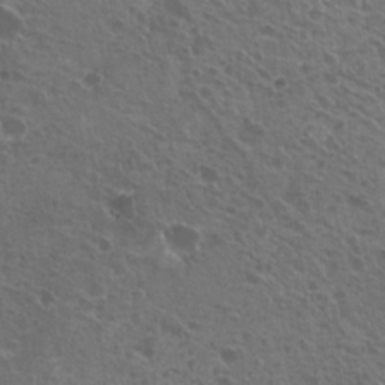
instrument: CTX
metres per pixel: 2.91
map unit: Nhu
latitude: 21.6127
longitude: -30.8191
